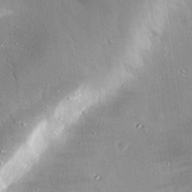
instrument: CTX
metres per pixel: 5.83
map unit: eHh
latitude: 24.0444
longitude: -89.4616
